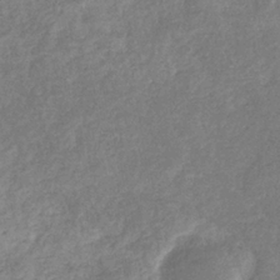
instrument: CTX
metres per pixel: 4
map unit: eHb
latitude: -34.1795
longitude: 76.5763
